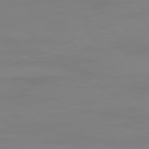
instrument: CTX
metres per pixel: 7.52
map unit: Ap
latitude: -81.6344
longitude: -86.1389
